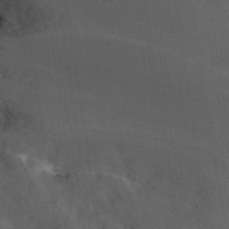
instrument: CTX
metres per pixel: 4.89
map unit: Nhu
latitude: 27.1592
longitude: -56.5167
